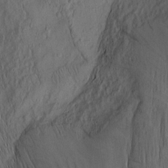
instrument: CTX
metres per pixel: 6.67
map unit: Nhu
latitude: -4.9163
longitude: -152.4979
